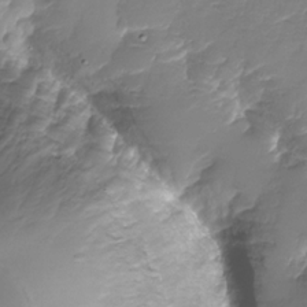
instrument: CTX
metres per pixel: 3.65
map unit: Nhu
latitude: -28.6707
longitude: -68.0633
